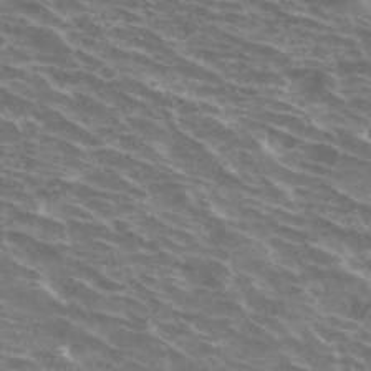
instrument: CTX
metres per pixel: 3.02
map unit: Hto
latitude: 32.9514
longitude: -43.2915
